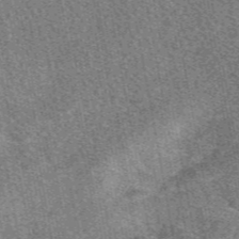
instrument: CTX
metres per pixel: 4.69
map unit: eAb
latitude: 48.3656
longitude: 117.5021
